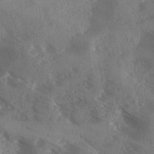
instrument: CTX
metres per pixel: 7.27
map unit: Ave
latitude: 0.5357
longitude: -111.4616
